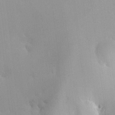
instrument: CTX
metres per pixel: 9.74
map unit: HNhu
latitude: 5.9150
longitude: 8.6140
